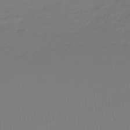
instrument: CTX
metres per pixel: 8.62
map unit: lHb
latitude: -40.5385
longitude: 72.4440
